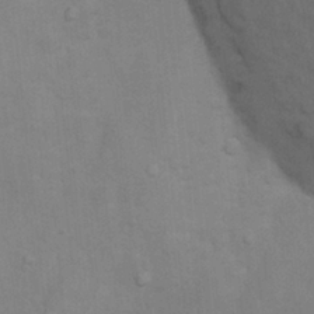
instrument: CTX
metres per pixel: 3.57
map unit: Nhu
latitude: 6.1200
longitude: -24.0633
